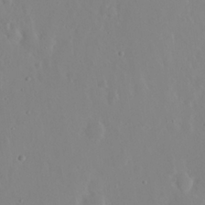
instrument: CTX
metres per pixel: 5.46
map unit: eHh
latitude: 23.8961
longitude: -66.3656
